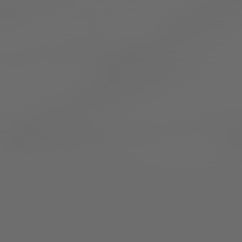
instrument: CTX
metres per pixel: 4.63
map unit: Hpe
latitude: 77.9150
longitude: -177.8205
